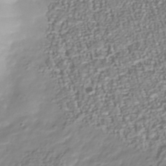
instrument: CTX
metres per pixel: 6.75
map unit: Nhu
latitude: -40.1983
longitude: -82.8946
